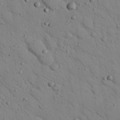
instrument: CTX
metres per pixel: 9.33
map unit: Nhu
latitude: 24.5734
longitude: -74.3089
